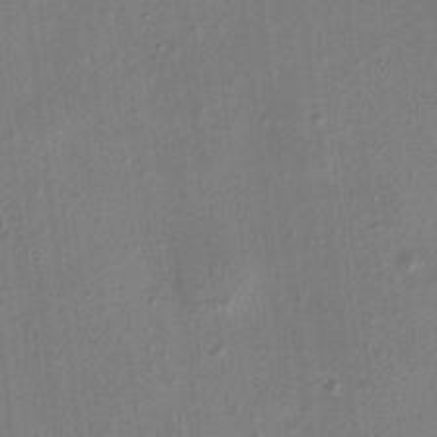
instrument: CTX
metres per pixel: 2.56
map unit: HNhu
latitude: 7.3293
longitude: 0.0850
